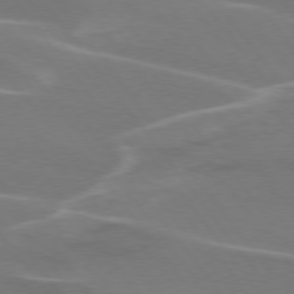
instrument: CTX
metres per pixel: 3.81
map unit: lApd
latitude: 75.1781
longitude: -62.5168
